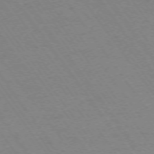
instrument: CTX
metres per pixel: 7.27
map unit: Ap
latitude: -74.2551
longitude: -77.5371
